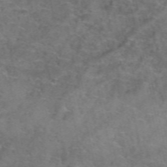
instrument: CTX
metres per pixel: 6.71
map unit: Hto
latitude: 39.6883
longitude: -41.7260
